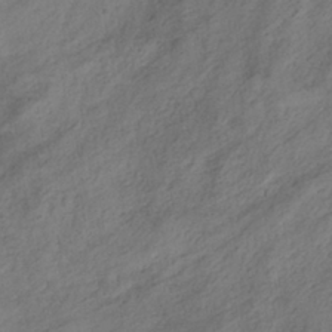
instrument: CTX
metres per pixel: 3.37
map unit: HNhu
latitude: -39.3321
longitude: 107.1242
